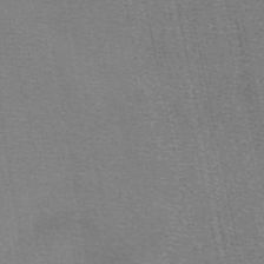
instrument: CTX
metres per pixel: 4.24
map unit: eAb
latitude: 49.5371
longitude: 105.7477
